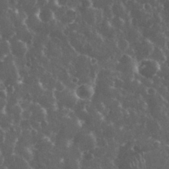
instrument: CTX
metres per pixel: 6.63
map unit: eHh
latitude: 34.1011
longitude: -60.2522
